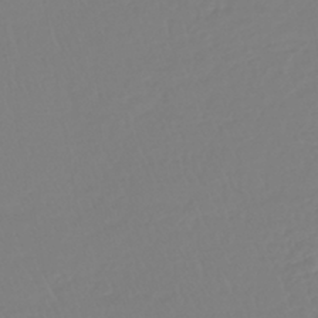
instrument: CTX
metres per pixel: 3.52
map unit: lHb
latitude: -42.3117
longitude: 60.3117
